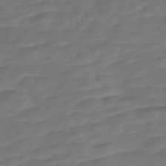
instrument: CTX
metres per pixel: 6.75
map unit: Nve
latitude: -58.4251
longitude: 57.4832
